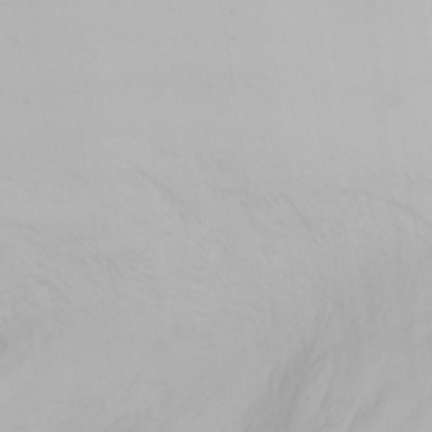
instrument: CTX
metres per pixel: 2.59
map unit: Nhu
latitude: -0.0472
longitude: -76.2522
